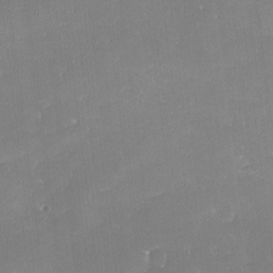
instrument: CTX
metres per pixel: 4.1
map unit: lAa
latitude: -10.6896
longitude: -124.4034
